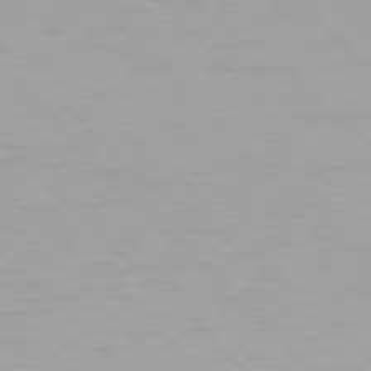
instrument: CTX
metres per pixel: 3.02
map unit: Hpe
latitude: 77.5182
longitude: -164.2145
